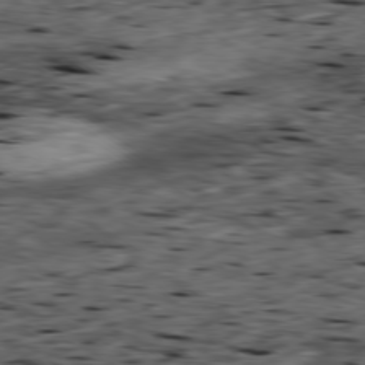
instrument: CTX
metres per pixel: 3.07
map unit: Ap
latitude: -79.4454
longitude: -91.2348
